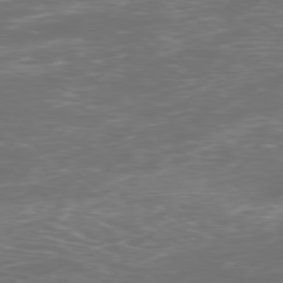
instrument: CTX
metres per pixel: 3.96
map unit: Ap
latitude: -78.8408
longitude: -93.5182
